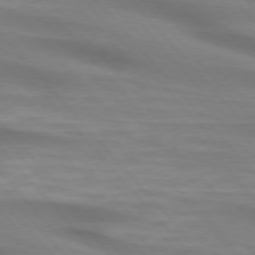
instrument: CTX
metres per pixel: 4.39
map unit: lApd
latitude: 74.8380
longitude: -60.9136
